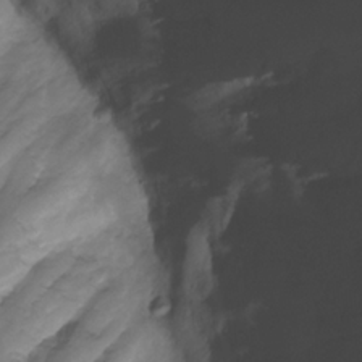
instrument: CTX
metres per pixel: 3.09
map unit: Nhu
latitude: -6.4629
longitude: -77.3292
